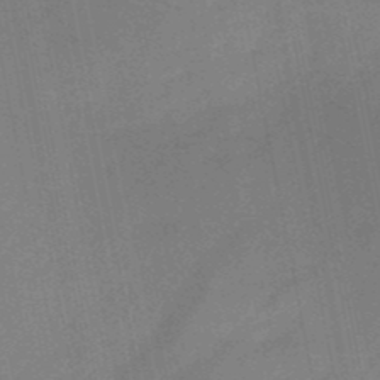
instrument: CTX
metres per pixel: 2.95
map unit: HNb
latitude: -51.0108
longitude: -42.6868
